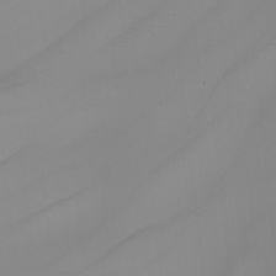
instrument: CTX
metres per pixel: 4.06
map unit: Nhu
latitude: -5.0864
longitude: -92.6301
